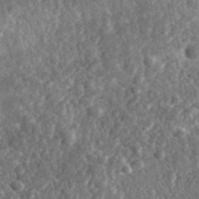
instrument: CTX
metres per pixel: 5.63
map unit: eHh
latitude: 35.0269
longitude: -79.6316
